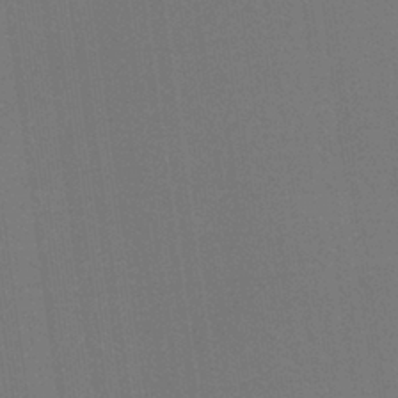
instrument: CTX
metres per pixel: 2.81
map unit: HNb
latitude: -35.5777
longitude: 54.5007
